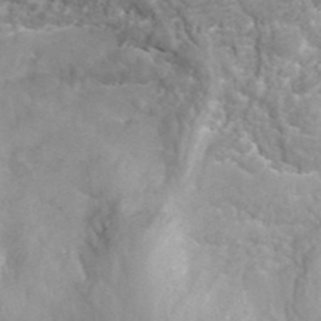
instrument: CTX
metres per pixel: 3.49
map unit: ANa
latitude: 43.3293
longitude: 29.0864
